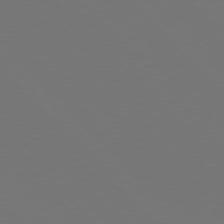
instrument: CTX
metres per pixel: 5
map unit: Hpe
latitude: 77.2915
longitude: -167.3481
